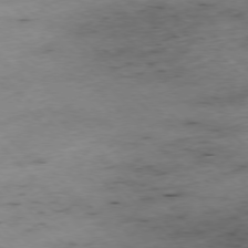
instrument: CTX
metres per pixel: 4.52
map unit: Hpe
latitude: -76.9731
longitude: -16.6113
